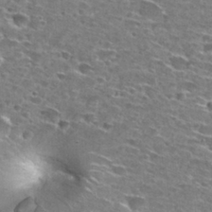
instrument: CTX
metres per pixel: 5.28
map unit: Hto
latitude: 28.2711
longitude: -46.5735
